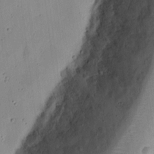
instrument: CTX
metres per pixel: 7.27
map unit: eHh
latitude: 10.9136
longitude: -74.0444
